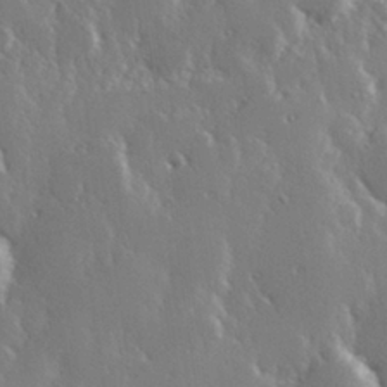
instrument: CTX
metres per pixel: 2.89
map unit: Hve
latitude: 27.5938
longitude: 150.1039
